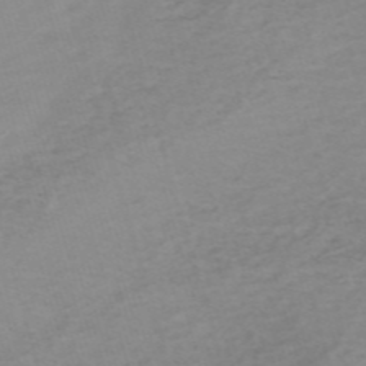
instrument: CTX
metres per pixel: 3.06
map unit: HNb
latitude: -54.3306
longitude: -43.1970
